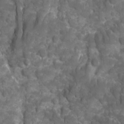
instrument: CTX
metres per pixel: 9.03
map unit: Ave
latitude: 16.4412
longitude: -133.1781
